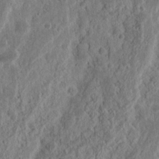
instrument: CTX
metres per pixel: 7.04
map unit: Nhu
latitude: 14.7436
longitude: -74.2523
